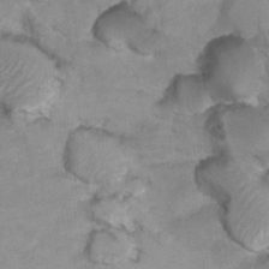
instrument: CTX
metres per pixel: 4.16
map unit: Hto
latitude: 7.8016
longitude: -35.3859
